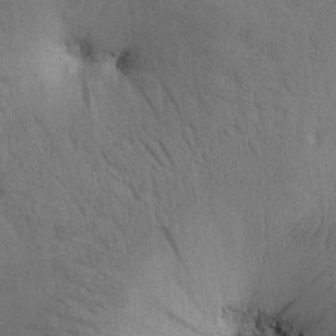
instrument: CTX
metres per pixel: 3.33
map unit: Htu
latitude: -0.1606
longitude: 174.5762
